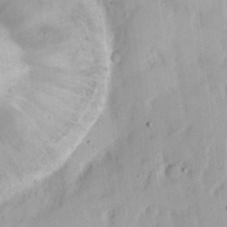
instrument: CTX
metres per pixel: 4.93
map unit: Nhu
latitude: 17.1970
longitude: -74.0633
